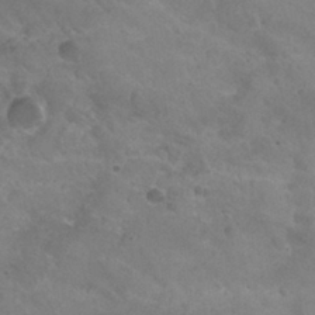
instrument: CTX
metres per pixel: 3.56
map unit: Nhu
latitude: 27.7450
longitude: -54.0444
